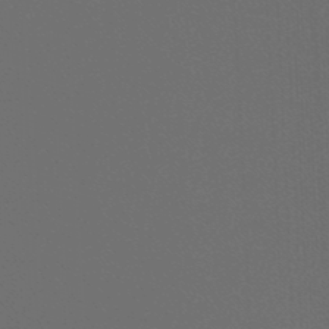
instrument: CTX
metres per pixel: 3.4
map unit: lHb
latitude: -47.5399
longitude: 63.8233
